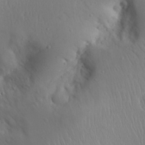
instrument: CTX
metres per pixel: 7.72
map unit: Aa
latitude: 30.8569
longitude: -143.3293
